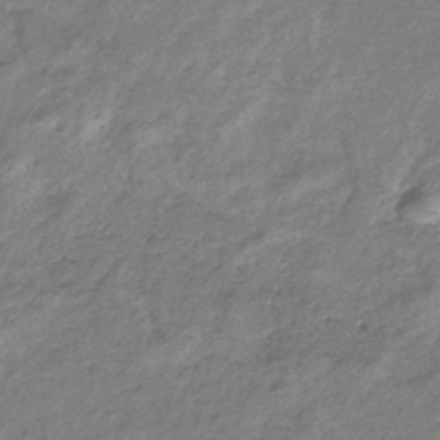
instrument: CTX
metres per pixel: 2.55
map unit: eHb
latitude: -38.2929
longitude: 78.1983
